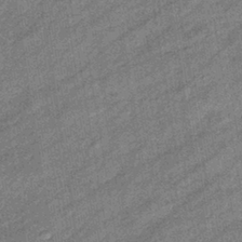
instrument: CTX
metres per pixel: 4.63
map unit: eHb
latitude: -38.2362
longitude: 79.2376
